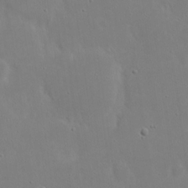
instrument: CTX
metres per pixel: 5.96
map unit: eHh
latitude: 18.8758
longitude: -71.8961
